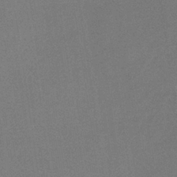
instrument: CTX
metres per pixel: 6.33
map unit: lHb
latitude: -35.5588
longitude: 68.4251
